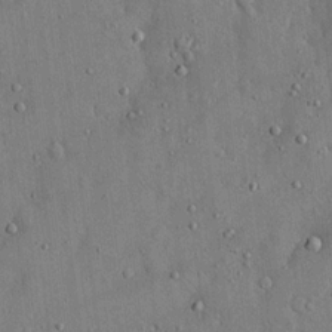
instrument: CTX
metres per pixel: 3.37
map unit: eHh
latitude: 14.8002
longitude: -68.5924
